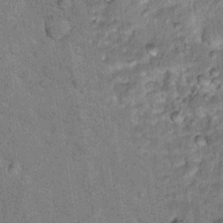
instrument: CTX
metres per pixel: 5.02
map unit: Hto
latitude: 16.2523
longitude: -35.8961
